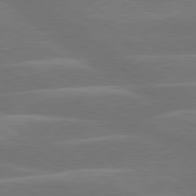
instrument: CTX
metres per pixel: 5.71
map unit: lApd
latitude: 79.9150
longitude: -123.5749
